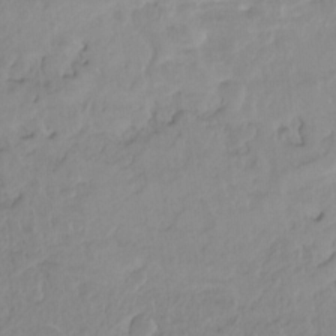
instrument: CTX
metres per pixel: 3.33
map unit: Hto
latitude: -8.1039
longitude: -45.0269
